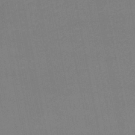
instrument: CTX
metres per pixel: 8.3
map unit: lHb
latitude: -45.2754
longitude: 56.3117
